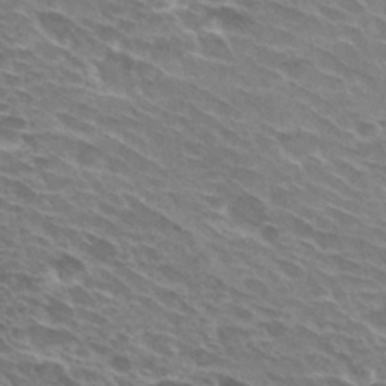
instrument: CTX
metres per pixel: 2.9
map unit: Hto
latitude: 29.8772
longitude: -42.5735
